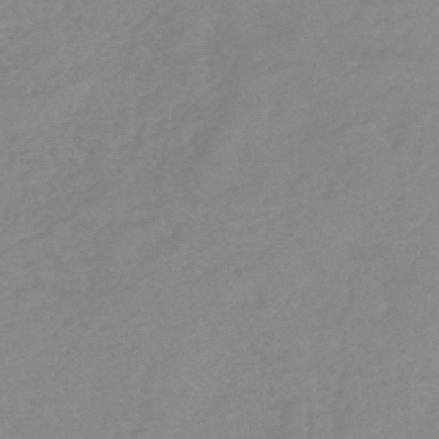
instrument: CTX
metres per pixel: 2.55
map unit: lHb
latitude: -44.1228
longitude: 71.2376
